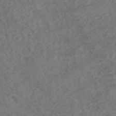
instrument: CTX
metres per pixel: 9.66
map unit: ANa
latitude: 43.3482
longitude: 27.1620
